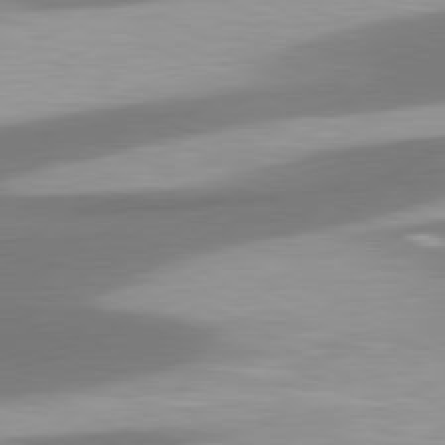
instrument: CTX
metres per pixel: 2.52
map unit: lApd
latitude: 80.6490
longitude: 176.1984
